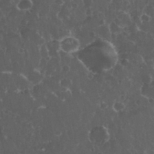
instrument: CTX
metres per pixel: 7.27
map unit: eHh
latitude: 33.5938
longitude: -62.1767
